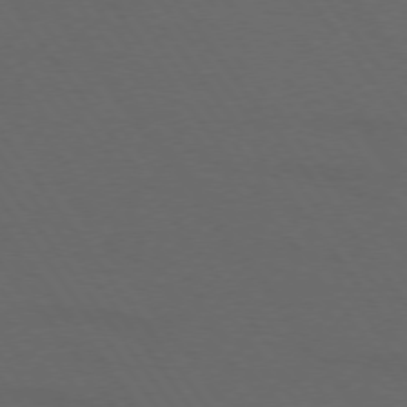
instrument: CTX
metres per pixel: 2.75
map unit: lApd
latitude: 73.9339
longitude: -72.4034
